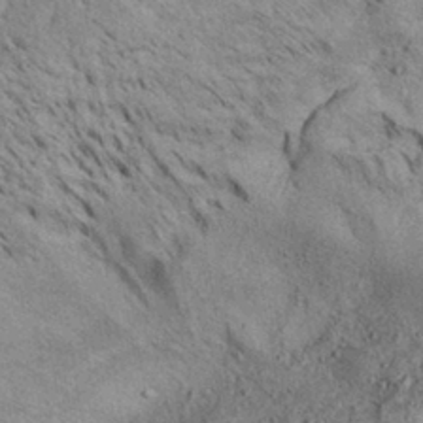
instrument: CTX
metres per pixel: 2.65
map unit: Aa
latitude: 31.4427
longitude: -136.4979
